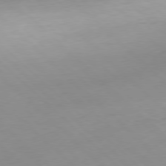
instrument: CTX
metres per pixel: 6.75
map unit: Hpe
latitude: -79.0297
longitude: 8.8030
